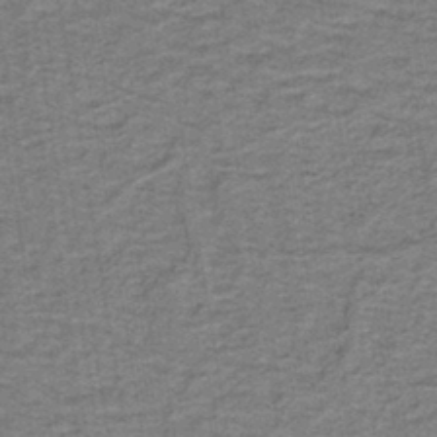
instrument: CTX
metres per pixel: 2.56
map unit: lHb
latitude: -40.5196
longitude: 55.3510
